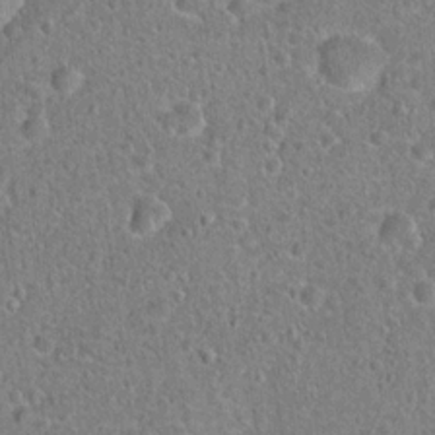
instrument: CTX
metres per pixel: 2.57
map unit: Hto
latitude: 18.9136
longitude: -42.6680
